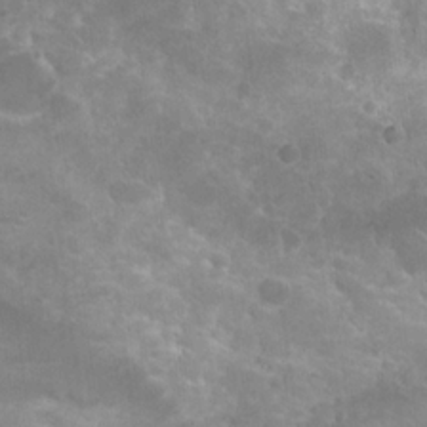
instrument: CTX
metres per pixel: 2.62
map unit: Hto
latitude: 20.7247
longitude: -41.1970
